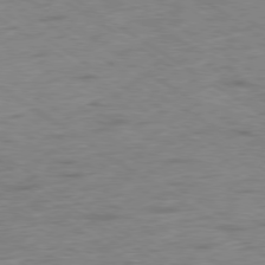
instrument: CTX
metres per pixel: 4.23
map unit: Hpe
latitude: -79.4454
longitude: -21.4427
